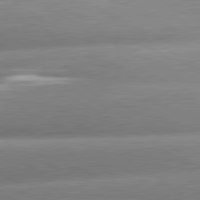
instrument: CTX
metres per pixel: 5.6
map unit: lApd
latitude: 80.8947
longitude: -158.4601
